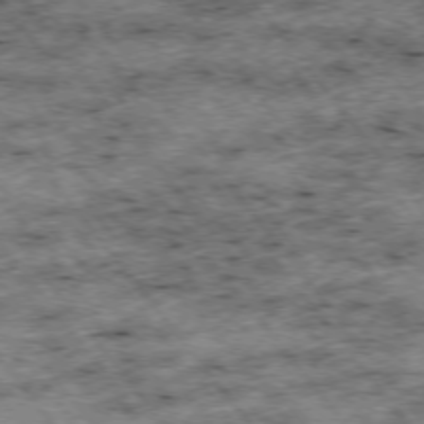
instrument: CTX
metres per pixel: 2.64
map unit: Hpe
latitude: -75.8423
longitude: -18.8380
